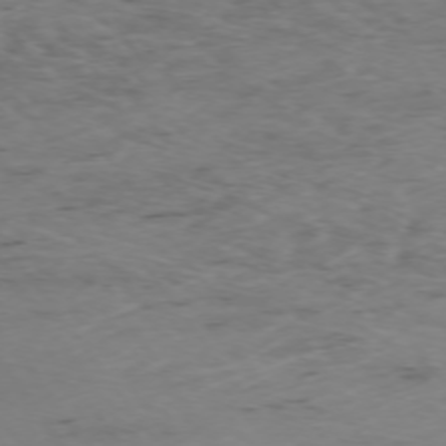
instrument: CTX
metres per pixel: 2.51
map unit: Ap
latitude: -74.8030
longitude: -79.6127
